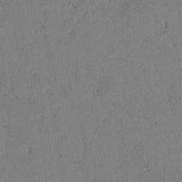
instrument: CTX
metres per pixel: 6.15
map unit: lAvf
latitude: 5.1592
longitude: 167.8800
